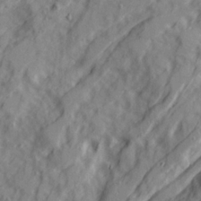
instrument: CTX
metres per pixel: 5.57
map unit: Ave
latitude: 22.5924
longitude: -132.2334
